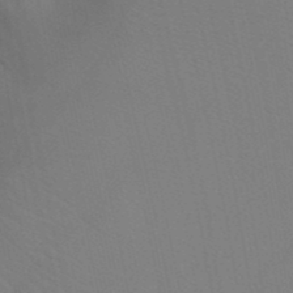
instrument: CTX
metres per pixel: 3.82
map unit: Ht
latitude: -3.5777
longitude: -26.8947
